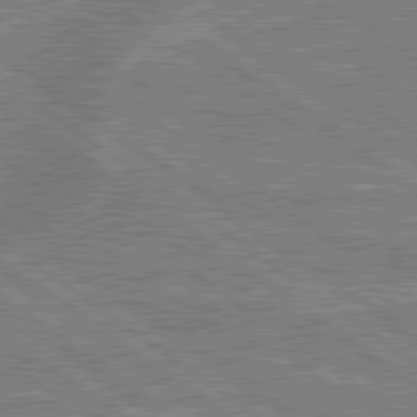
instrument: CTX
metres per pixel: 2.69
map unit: lApd
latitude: 79.1403
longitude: 175.5399
